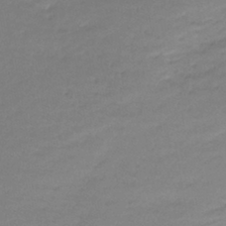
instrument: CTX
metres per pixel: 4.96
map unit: lHb
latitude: -42.8596
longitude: 58.4062
